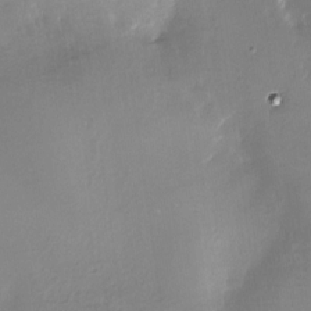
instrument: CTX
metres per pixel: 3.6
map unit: Nhe
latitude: -27.7099
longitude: -109.8016
